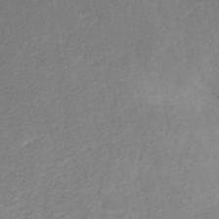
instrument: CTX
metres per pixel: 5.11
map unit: ANa
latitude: 35.4993
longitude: 14.0283
